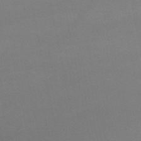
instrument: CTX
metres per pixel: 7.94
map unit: lHb
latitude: -44.5574
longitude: 61.1053
